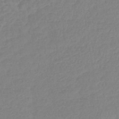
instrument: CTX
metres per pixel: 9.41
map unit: lHb
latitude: -43.3509
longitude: 79.2754
